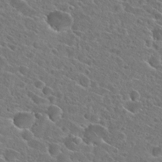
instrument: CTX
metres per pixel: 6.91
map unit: Hto
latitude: 24.6679
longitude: -45.4615
